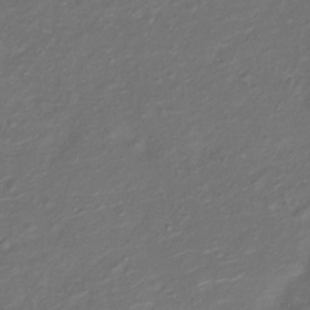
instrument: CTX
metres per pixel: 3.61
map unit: Nve
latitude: -20.4062
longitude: 104.6518
